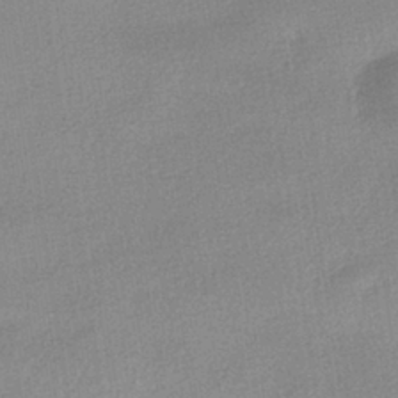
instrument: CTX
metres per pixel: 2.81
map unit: HNhu
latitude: -40.8408
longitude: 96.1606
